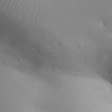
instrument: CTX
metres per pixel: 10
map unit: Aa
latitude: 32.1011
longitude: -143.6883
